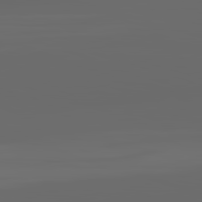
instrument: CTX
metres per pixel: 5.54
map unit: lApd
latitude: 82.9891
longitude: -137.4049
